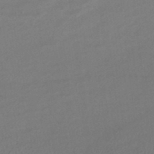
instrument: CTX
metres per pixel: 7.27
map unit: HNhu
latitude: -42.2739
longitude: 103.1998
